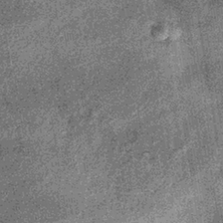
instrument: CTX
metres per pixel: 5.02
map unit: lHb
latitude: -36.0094
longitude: 67.6722
